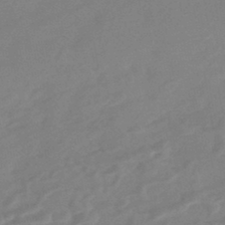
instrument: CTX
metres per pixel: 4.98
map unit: HNhu
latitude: -44.2362
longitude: 91.2565
